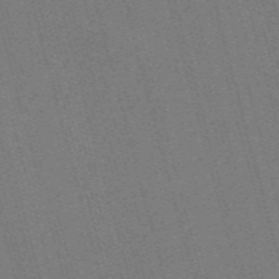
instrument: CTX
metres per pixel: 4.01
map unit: Nve
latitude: -59.7855
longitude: 62.6140
